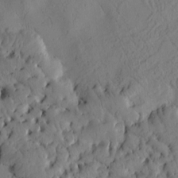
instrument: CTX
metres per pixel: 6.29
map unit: Htu
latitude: 2.6490
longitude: 177.6722
